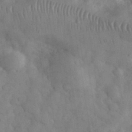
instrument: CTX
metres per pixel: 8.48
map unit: eHh
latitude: 33.2537
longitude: -68.8947
